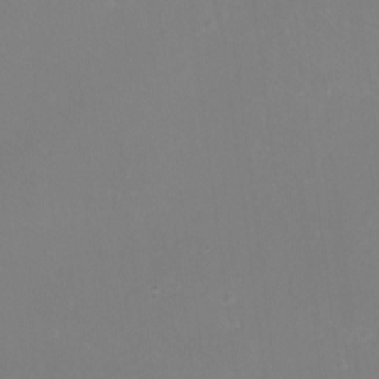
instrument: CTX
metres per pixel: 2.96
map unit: eHh
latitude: -11.0109
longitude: -64.7624
